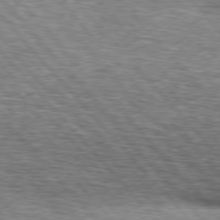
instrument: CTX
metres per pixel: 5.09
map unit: lApd
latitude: 76.7057
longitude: -74.3845
